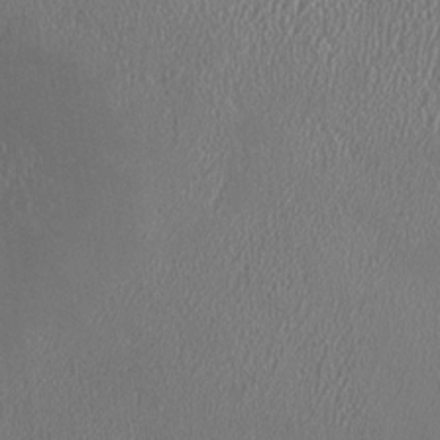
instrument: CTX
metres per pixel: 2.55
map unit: HNhu
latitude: -0.4818
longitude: 0.2551
